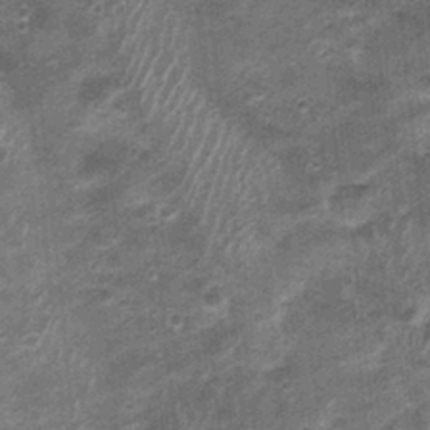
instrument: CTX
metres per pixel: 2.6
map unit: Nhu
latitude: 0.7057
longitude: -17.0269
